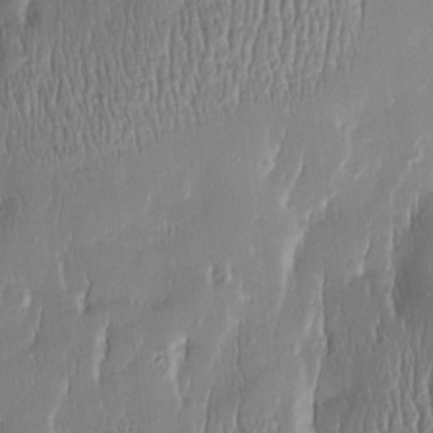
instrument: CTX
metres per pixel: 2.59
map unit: Htu
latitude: -5.5399
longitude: 174.2361
